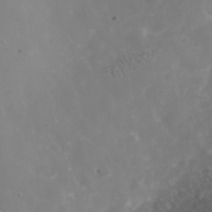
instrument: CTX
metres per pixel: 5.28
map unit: Nhe
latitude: -40.6518
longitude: -99.2536
